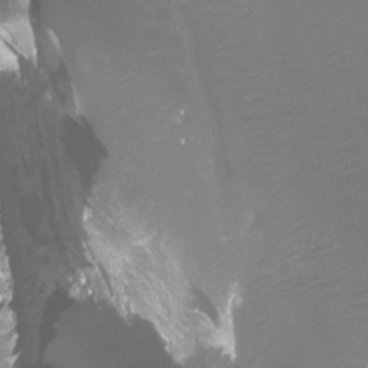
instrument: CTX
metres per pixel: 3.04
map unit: Ht
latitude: -4.0661
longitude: -26.5735
